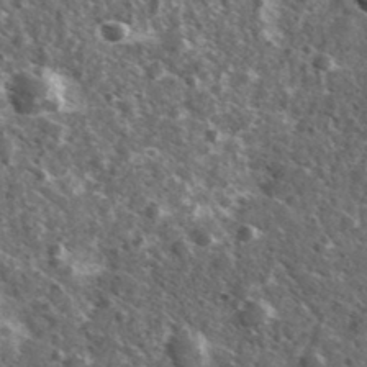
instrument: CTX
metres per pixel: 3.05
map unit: Ave
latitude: 37.8584
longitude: -108.2522
